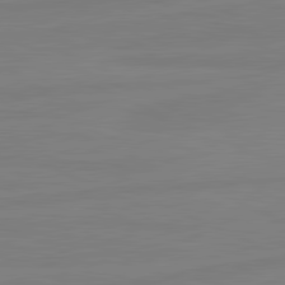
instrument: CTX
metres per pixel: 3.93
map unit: lApd
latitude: 81.5749
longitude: -178.5168
